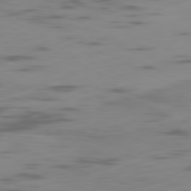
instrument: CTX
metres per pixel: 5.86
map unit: Ap
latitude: -81.1242
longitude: -61.4048
